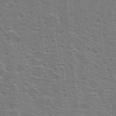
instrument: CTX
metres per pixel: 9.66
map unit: Hto
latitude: 23.3859
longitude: -47.1026
